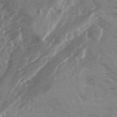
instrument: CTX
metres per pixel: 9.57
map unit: Ave
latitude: 13.7072
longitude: -103.1214
